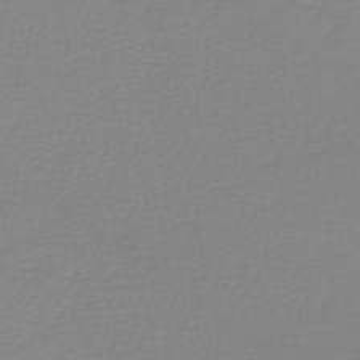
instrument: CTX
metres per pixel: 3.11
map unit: lHb
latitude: -42.4251
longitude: 71.3888
